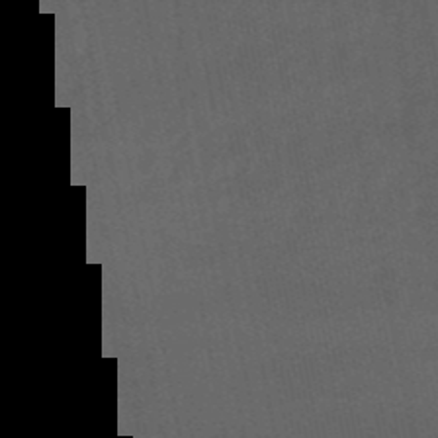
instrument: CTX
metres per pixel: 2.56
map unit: eHb
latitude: -50.5763
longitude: 72.1794
